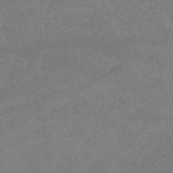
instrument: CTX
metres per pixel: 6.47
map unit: HNb
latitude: -54.3495
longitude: -35.6882
